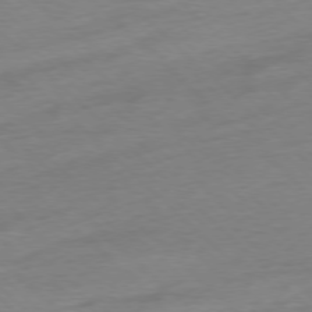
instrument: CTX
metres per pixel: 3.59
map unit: Ap
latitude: -77.7100
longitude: -98.3845
